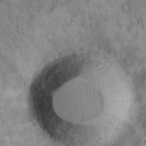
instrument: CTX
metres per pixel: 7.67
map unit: Hto
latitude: 14.2712
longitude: -58.8569
